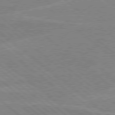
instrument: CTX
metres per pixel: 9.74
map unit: Hpe
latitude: 78.3656
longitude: -160.5546
